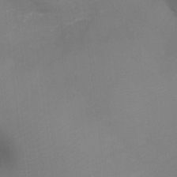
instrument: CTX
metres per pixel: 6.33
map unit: Ht
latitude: -9.1620
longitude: -24.4412
